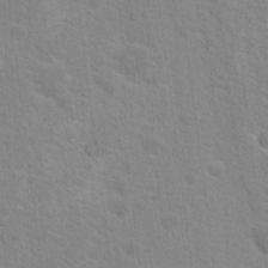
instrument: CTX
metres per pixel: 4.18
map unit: Nhu
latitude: 16.8002
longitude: -31.0270
